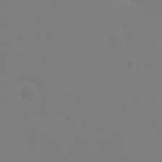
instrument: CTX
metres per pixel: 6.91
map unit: Ht
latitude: -6.5762
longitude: -25.9717
